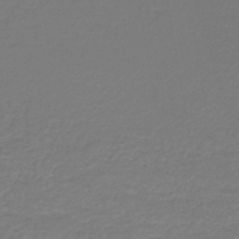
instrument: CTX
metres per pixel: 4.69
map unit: lHb
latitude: -46.5384
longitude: 62.8408
